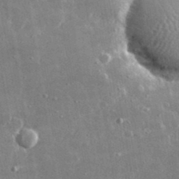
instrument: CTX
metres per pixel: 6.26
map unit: lHvf
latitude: 31.4049
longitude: -91.2159
